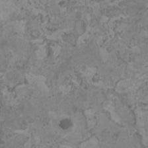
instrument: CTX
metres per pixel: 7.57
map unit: HNhu
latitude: 0.3089
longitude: 2.5762
